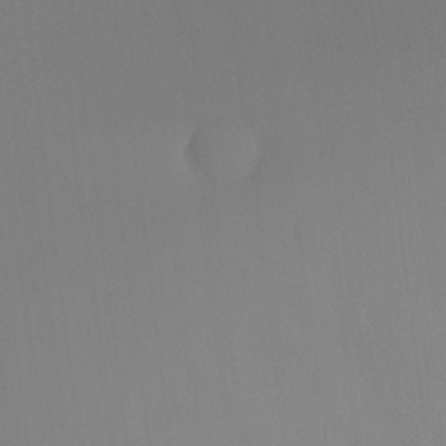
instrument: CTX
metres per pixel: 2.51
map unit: Ht
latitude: -8.5385
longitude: -30.8758
